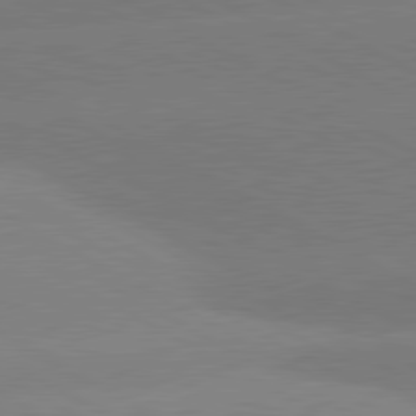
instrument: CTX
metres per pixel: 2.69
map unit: lApd
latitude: 80.8758
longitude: -153.0837
